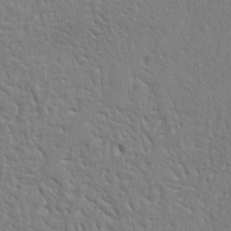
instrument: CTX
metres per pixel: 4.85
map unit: Ht
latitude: 8.8002
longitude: -77.2537
